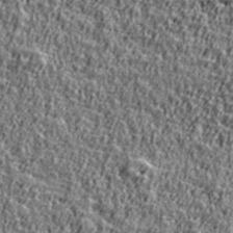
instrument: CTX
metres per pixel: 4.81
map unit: Ave
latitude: 41.6504
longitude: -112.4034
